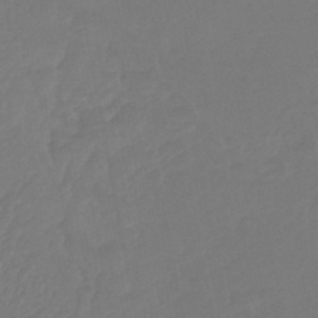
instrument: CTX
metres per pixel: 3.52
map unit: HNhu
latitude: -46.5007
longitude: 92.0661
